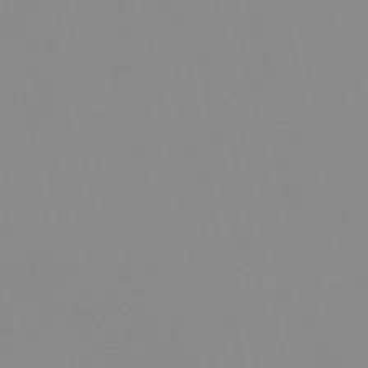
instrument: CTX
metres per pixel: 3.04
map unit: HNb
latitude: -45.1053
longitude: -43.4238
